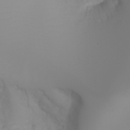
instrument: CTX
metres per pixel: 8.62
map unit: Aa
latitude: -6.4440
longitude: -85.3860
